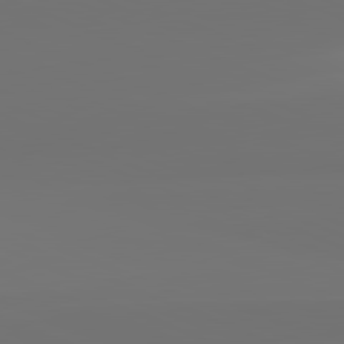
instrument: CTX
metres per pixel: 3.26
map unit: lApd
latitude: 81.9150
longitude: 155.2565
